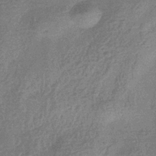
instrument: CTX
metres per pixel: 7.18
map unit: eHb
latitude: -35.8044
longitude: 82.0472
